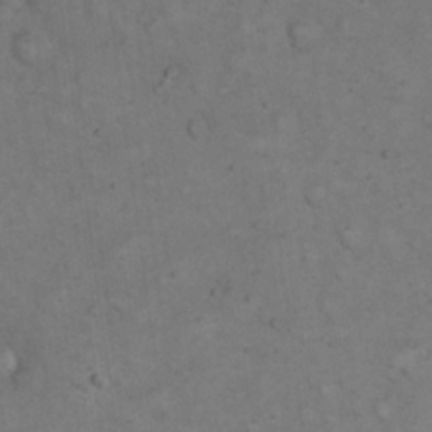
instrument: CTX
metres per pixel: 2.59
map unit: eHh
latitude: 19.8016
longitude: -61.8394
